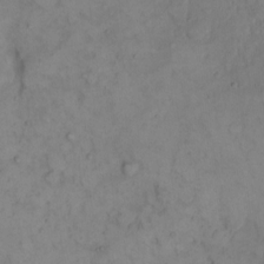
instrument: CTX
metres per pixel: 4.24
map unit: eHh
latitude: 9.7639
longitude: -61.8961
